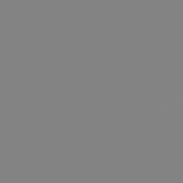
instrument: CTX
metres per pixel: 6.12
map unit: Hpe
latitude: 77.9717
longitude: -161.7260
